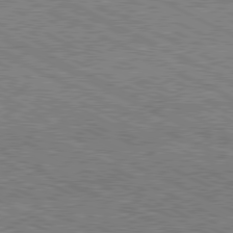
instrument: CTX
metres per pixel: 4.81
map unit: Hpe
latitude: -81.6344
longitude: 20.2928
